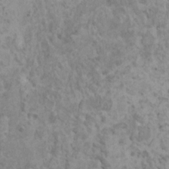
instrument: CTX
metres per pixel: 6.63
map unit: HNhu
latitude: -0.5007
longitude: 2.4062
